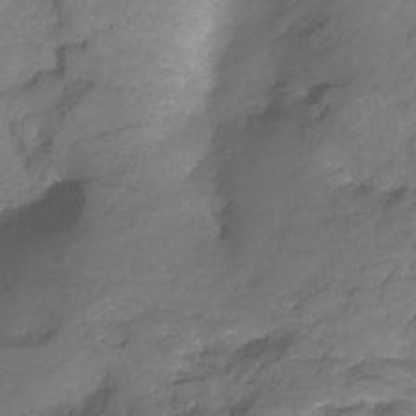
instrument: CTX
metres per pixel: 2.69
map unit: Nhu
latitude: -22.5385
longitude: -56.5545
